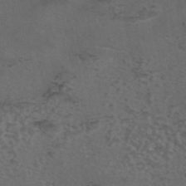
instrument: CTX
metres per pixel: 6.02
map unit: eAb
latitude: 43.2348
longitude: 104.7652
